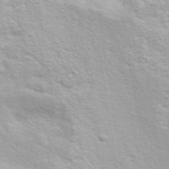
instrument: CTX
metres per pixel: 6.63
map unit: ANa
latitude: 36.6113
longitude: 13.1998
